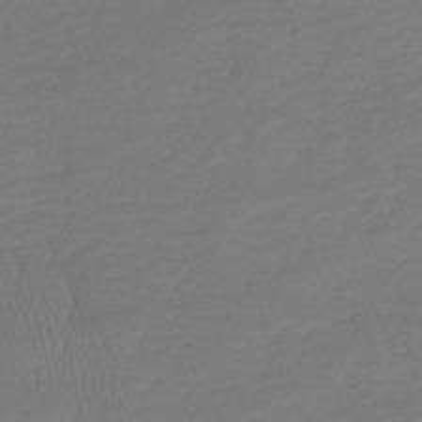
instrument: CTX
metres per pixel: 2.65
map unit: lHb
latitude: -39.6344
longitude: 68.0472
